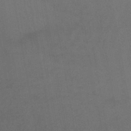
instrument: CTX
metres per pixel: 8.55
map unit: lHb
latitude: -44.8408
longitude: 72.9730
